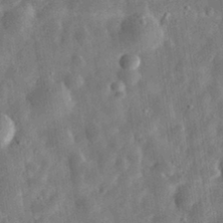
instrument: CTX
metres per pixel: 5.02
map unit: eHh
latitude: 32.1389
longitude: -75.2915
